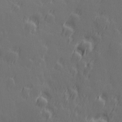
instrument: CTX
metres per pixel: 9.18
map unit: Hve
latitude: 26.4601
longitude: 145.4643
